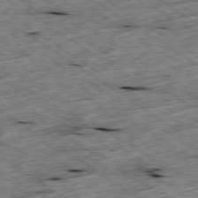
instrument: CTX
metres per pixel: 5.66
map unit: Ap
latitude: -79.5588
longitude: -87.1214
